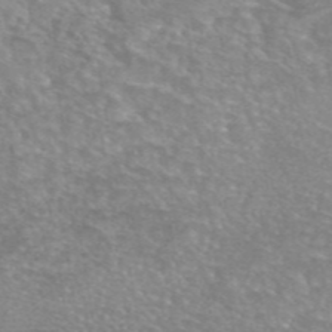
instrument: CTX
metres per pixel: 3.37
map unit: eAb
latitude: 45.4993
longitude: 103.0486
